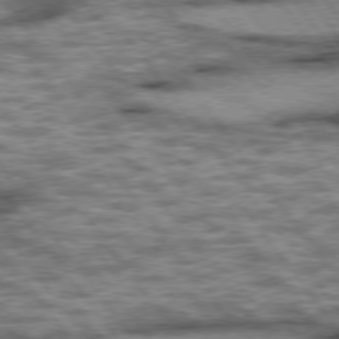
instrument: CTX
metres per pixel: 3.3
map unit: lApd
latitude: 75.5371
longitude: -48.1578
